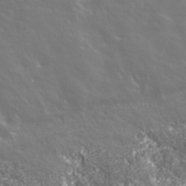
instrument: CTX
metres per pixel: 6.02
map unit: eHh
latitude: 42.9136
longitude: -90.9136
